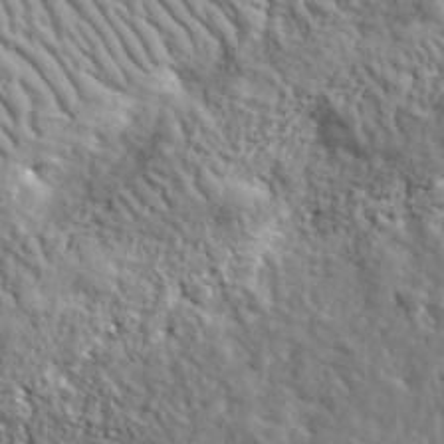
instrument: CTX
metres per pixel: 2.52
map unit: lHvf
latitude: 36.1011
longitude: -86.3278
